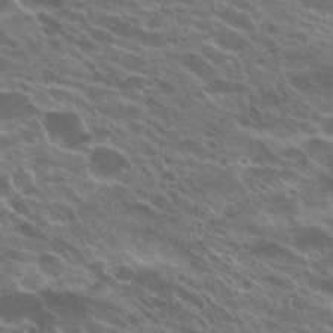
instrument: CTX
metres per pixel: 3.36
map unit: Hto
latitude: 23.1025
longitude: -38.2522
